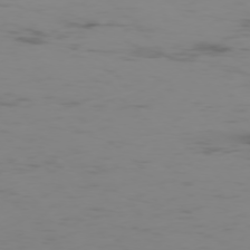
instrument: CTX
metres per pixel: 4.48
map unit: Ap
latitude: -76.9731
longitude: -82.5734
